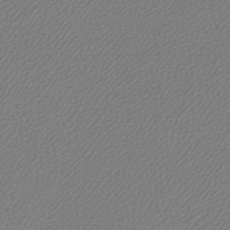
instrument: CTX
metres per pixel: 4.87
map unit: lHb
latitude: -42.5762
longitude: 64.8975
